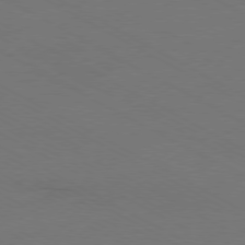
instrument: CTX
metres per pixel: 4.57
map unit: Ap
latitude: -79.8800
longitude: -82.7813
